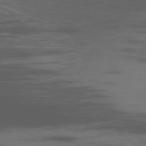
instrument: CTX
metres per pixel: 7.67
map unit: Ap
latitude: -77.9556
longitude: -66.7435
